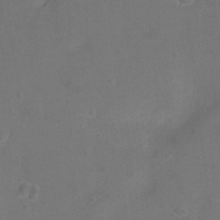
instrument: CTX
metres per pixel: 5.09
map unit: Ht
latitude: -7.5966
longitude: -35.7827
